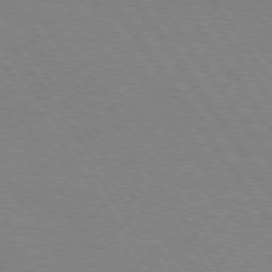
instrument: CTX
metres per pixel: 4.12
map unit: Hpe
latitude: 74.0633
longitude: -140.9513
